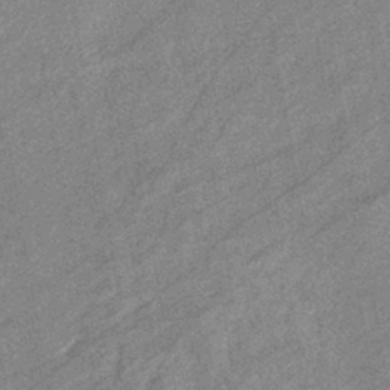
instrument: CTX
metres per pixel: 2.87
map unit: eHb
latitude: -41.0675
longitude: 82.3873
